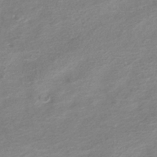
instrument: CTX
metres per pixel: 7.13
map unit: HNhu
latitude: -42.4628
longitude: 91.1243
